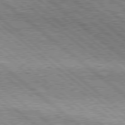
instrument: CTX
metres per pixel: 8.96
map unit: Hpe
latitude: 78.4790
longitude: -120.5357
